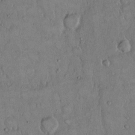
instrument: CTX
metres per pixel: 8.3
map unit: Hto
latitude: 14.9703
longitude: -57.5749
